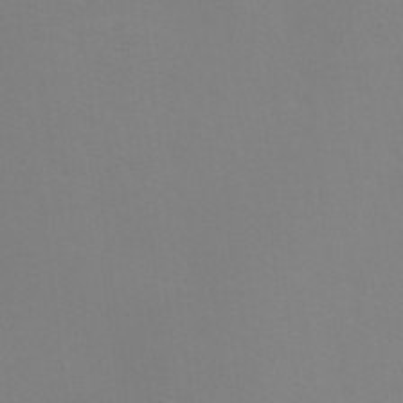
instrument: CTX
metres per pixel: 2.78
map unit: Ht
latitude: -6.2739
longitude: -28.7246
